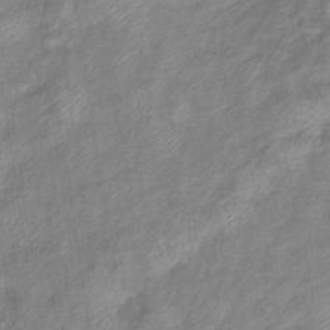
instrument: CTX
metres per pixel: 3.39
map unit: eHb
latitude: -38.6897
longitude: 78.8030
